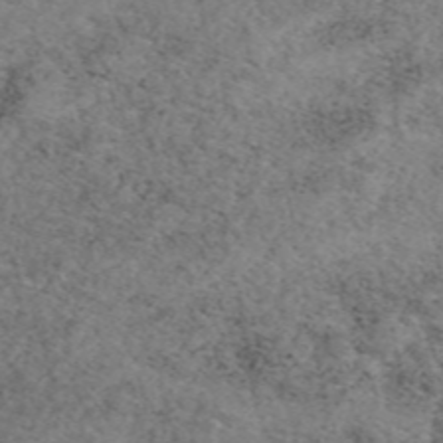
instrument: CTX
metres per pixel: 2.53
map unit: eAb
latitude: 48.5735
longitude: 107.3888
